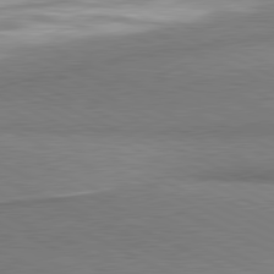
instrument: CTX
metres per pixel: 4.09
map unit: lApd
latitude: 80.9892
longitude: 164.4629
